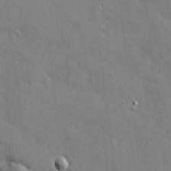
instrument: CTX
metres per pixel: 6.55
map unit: eHh
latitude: 3.7260
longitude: -74.1389
